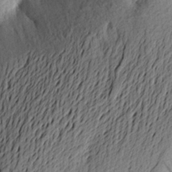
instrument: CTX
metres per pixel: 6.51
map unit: Aa
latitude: 23.2537
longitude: -150.0633
